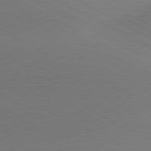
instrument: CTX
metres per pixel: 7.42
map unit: lApd
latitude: 81.1781
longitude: 146.6329
